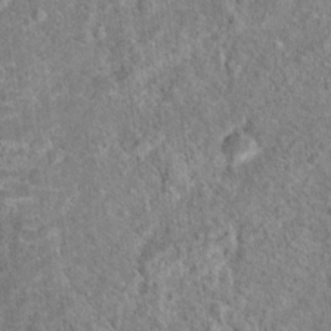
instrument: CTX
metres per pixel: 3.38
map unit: Hto
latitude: 17.9150
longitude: -42.9325
